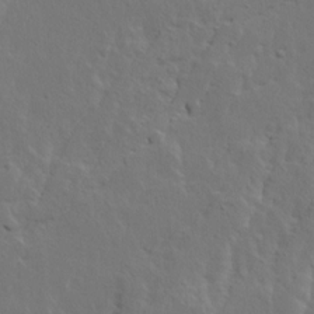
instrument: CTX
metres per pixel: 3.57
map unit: Ave
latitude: 14.3657
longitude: -135.5749
